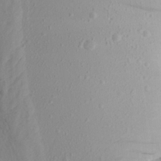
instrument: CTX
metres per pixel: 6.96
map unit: Aa
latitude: 16.6868
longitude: -146.1389
